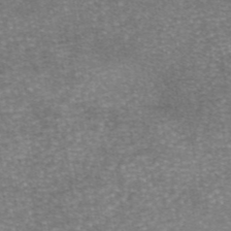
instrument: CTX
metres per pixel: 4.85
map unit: eAb
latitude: 46.0633
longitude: 104.8030
